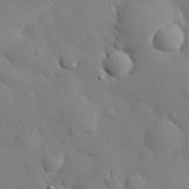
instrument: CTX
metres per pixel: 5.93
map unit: eHh
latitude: 28.7057
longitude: -81.6505
